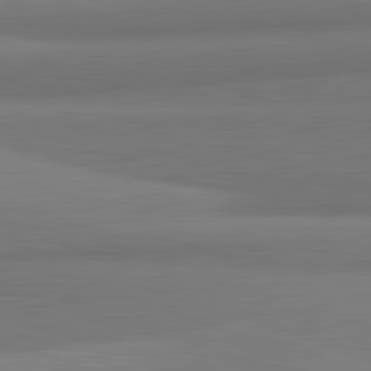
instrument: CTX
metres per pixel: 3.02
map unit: lApd
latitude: 82.3089
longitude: 168.6140
